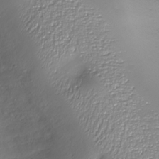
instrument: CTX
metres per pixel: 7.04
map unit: Nhu
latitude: -27.6155
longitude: -58.5357
